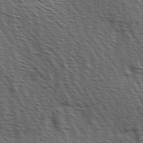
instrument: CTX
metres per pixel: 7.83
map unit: Hve
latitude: 2.6679
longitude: -123.2915
